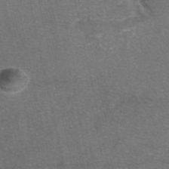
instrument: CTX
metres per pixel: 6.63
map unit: eAb
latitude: 47.8962
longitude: 104.9352
